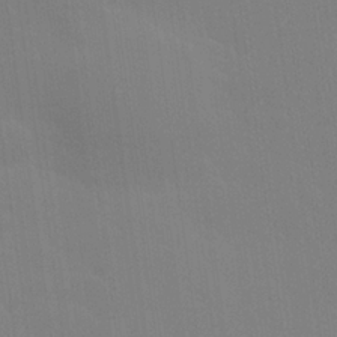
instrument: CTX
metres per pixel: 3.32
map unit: Hve
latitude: 25.1025
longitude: -92.6301
